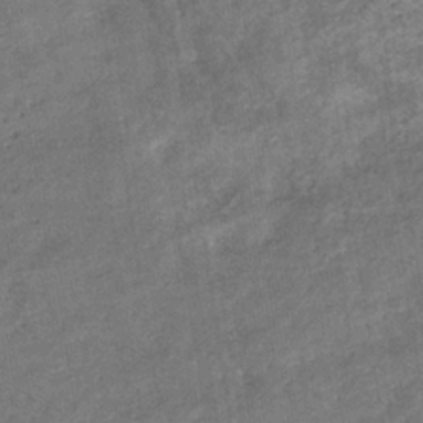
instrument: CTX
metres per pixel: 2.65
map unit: eHb
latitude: -34.8786
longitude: 77.8800
